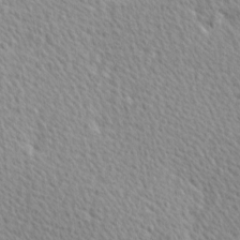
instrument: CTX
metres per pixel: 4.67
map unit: Hve
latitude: 2.2333
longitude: -121.8017
